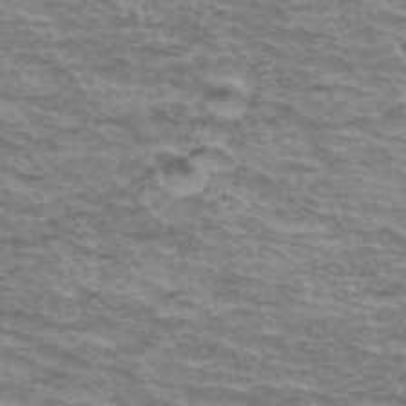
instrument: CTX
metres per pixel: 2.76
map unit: Hto
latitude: 37.7261
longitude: -43.0270
